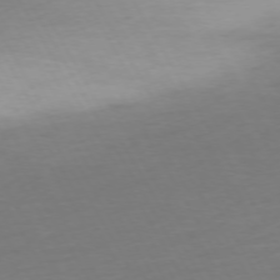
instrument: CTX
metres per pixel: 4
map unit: Ap
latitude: -74.6708
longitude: -69.4616
